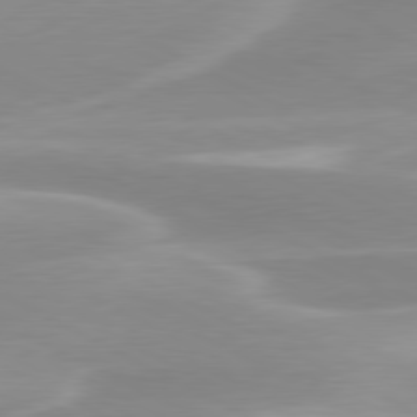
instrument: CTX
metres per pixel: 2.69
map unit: lApd
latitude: 79.8584
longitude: -115.7827
